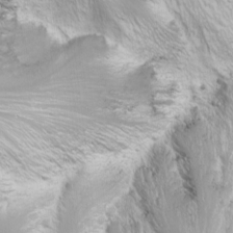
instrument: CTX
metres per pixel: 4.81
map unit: Nhu
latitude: -11.3510
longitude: -65.1214
